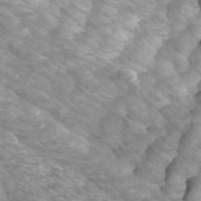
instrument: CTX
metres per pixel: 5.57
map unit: Htu
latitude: -9.9556
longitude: -74.1956
